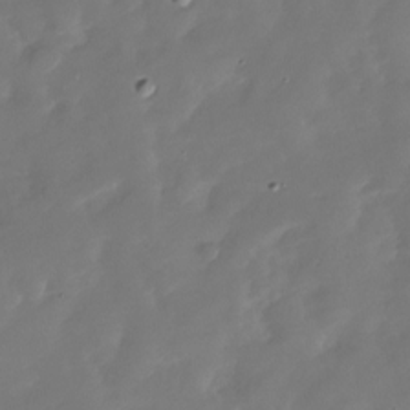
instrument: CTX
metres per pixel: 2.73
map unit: Nhu
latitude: -28.4251
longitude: -76.1011
